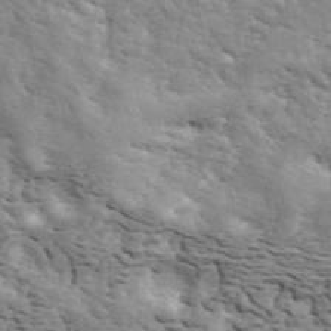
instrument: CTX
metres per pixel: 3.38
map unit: ANa
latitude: 42.9892
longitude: 47.1809
